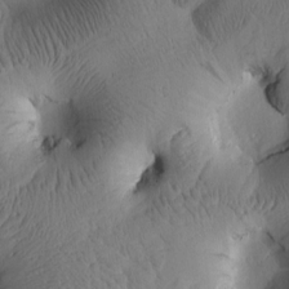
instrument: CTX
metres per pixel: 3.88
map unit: Htu
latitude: 2.4223
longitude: 177.7856
